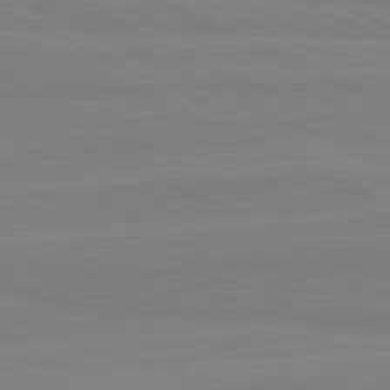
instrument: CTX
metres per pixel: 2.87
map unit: lApd
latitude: 81.7450
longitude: 167.8233
